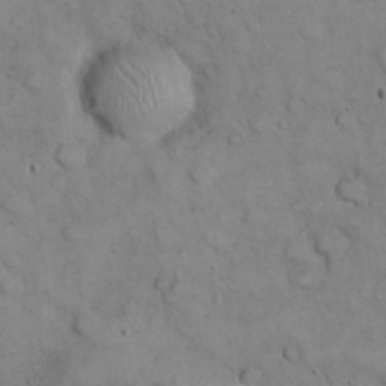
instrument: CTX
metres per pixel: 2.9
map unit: eHh
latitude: 22.5546
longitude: -59.1592
